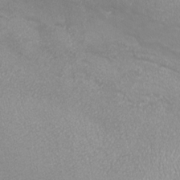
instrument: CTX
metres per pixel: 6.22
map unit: eHh
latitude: -7.3509
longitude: -77.4993
